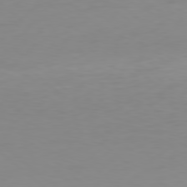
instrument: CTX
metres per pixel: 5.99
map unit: Hpe
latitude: 78.1578
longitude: -138.2522
